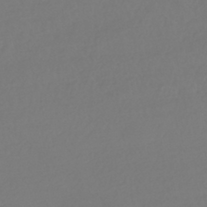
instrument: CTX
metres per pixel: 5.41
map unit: HNhu
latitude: -42.4440
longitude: 93.4643
